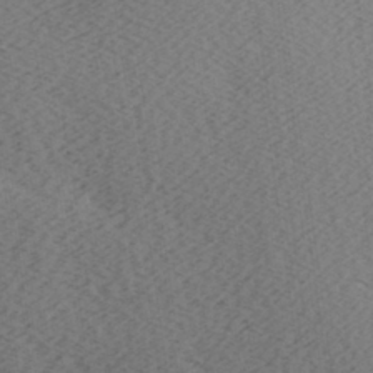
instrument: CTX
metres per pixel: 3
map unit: Ave
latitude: -7.2376
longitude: -123.6694
